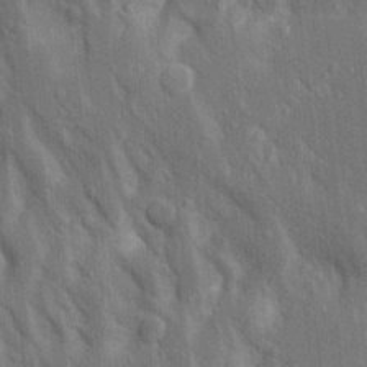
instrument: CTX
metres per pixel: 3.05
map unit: Aa
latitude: 18.7624
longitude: -149.7828
